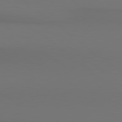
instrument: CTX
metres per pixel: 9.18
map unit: lApd
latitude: 80.6868
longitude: 154.4062
